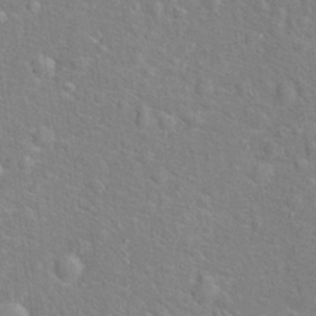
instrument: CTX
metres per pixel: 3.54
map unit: Hto
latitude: 17.1781
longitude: -43.0081
